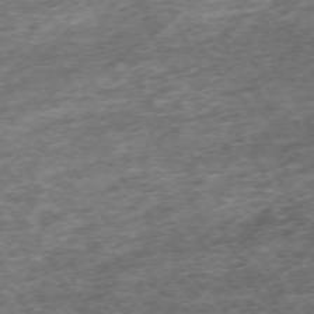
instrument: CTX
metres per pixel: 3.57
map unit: Hpe
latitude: -70.9920
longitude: 13.5021
